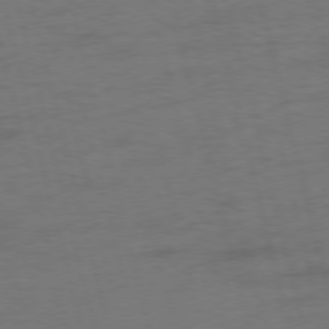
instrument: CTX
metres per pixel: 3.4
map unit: Ap
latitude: -75.4833
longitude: -74.1011
